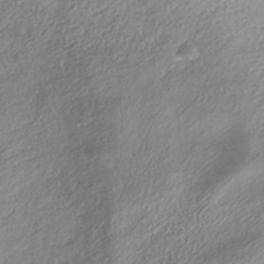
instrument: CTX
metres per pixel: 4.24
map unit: HNhu
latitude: -41.6344
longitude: 102.2551
